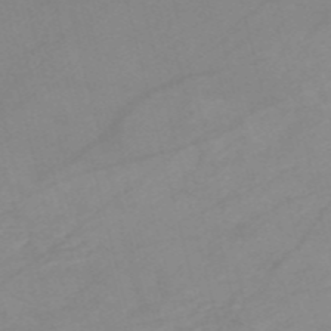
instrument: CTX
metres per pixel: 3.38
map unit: HNb
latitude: -54.3684
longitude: -49.5749
